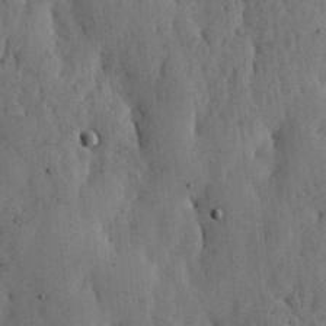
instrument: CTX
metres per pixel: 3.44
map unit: lHvf
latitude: 19.0836
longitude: -114.4034
